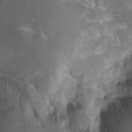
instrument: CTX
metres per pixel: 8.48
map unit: Nhu
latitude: -12.4440
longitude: -74.1389
